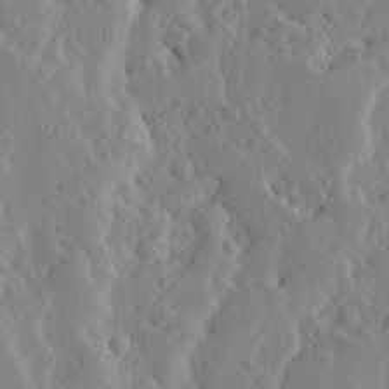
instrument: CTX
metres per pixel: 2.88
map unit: Ave
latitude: 13.0459
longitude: -136.2712
